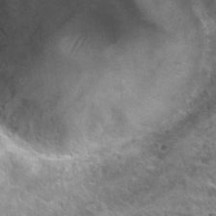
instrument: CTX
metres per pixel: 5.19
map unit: Hto
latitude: 32.9325
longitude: -44.8758
